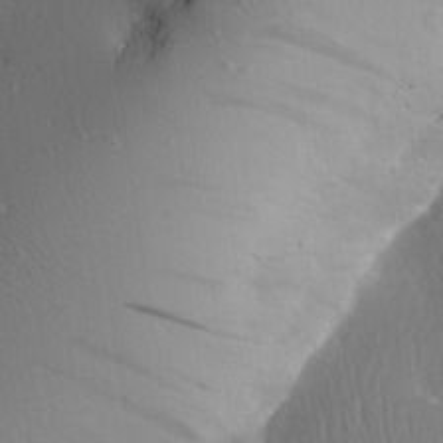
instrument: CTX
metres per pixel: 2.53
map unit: Aa
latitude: 25.8016
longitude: -136.6869
